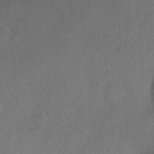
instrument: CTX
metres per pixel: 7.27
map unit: Ht
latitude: -7.5966
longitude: -37.5182
